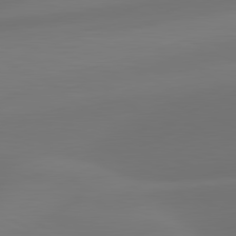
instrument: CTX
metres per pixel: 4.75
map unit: lApd
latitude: 81.3482
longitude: 128.5952
